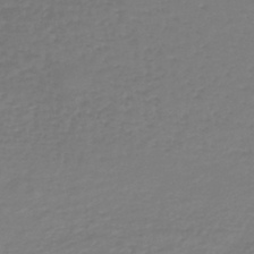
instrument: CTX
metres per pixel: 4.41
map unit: lHb
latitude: -46.4251
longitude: 62.4818
